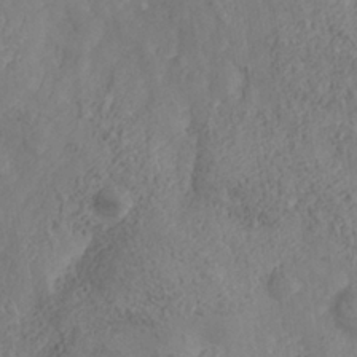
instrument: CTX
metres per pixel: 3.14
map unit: Nhe
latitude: -37.1053
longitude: 139.6911
